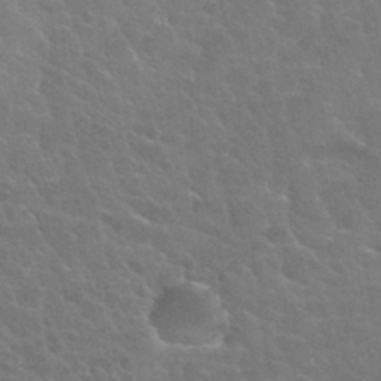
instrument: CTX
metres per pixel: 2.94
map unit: Nhu
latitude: 30.4979
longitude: -51.8394
